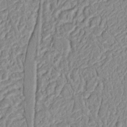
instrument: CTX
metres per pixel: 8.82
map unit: Nhu
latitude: 17.2537
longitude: -74.4034
